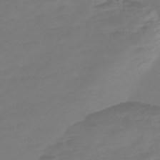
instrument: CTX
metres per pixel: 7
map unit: Nve
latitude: -58.0660
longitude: 66.0850
